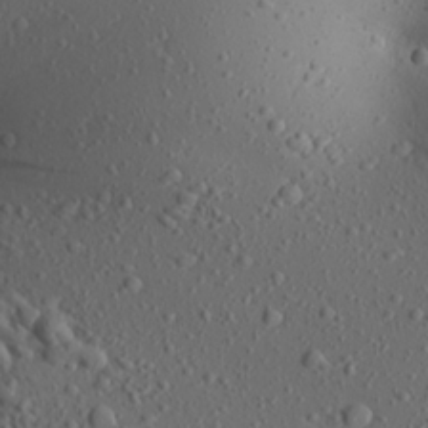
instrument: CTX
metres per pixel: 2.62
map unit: Aa
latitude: 23.3104
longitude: -144.1011
